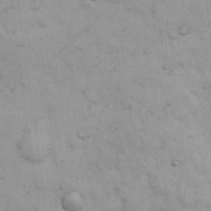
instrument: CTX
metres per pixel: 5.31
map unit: Nhu
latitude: 28.5357
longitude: -71.3481
